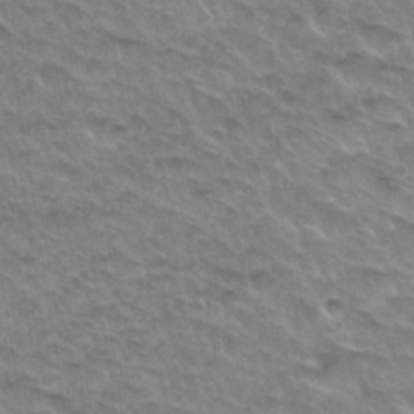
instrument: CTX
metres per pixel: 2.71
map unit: Hto
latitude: 33.2159
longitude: -47.1404
